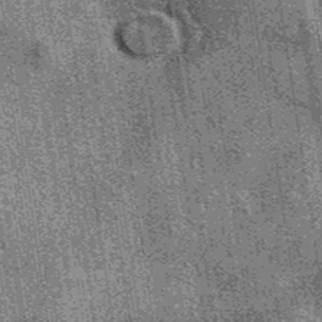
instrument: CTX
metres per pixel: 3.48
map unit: eAb
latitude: 39.5182
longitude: 107.1809
